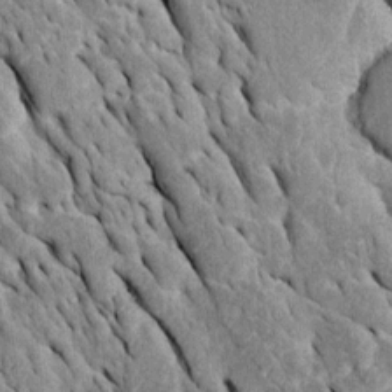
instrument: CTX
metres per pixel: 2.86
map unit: Htu
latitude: -0.3685
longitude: 149.2376
